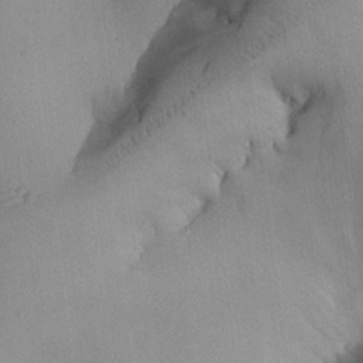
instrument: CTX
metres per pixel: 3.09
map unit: Aa
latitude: 24.8380
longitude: -128.3467
